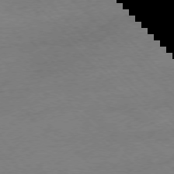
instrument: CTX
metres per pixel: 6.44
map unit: Ap
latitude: -76.6707
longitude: -57.9150
